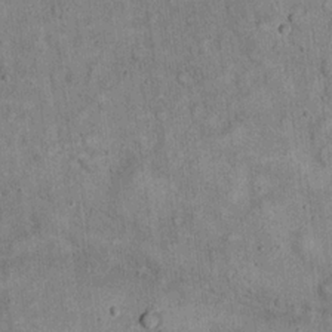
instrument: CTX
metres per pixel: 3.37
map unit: eHh
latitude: 19.9339
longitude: -60.6490
